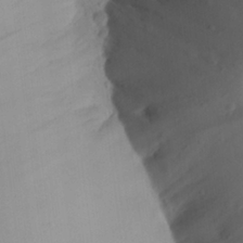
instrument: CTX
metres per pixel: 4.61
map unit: Aa
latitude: 24.2522
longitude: -131.9717
